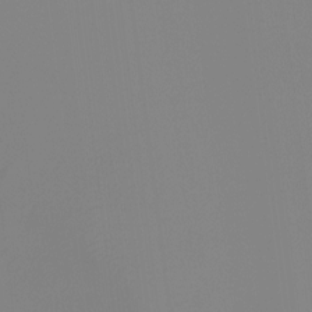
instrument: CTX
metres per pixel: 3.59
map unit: Ht
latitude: -13.0675
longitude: -49.8205
